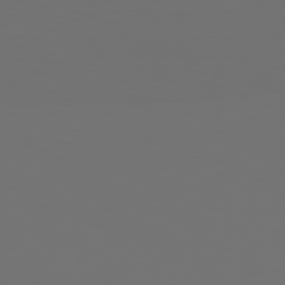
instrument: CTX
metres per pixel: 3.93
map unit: Hpe
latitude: 78.4034
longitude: -177.1403
